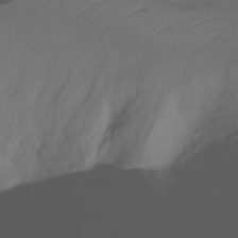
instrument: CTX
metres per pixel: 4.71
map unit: Nhu
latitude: -13.8611
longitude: -63.0459
